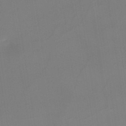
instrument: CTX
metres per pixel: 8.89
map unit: lHb
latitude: -48.8786
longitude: 67.5588
